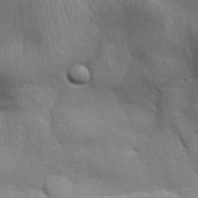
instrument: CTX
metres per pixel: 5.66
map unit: Aa
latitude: 32.7246
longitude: -141.0647
